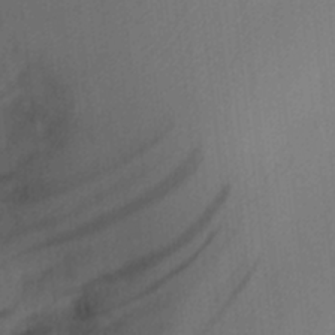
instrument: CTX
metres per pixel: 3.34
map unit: eHh
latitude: 4.8191
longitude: -73.9717
